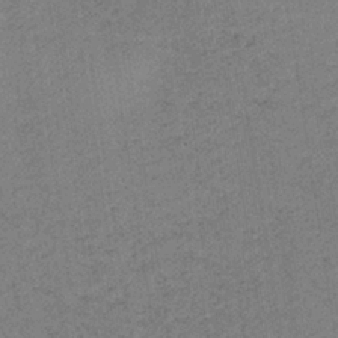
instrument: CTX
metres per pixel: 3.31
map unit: HNb
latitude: -33.7289
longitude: 62.7463
